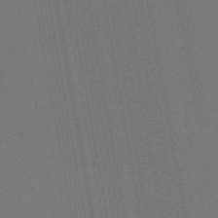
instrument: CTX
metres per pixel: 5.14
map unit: lHb
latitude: -45.4265
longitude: 74.6330
